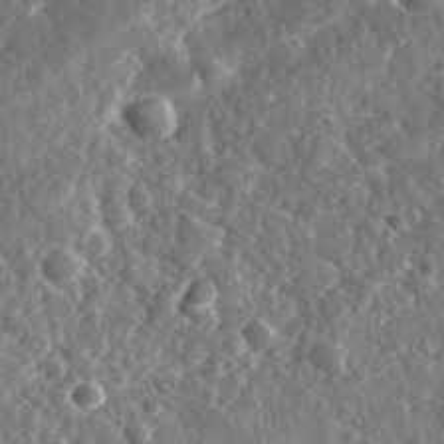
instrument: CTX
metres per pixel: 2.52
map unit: eHh
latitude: 34.9135
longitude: -79.8017
